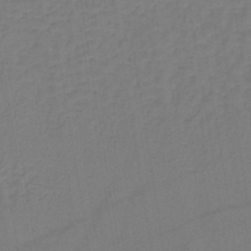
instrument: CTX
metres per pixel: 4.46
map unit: lHb
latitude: -42.3495
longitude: 64.3684
